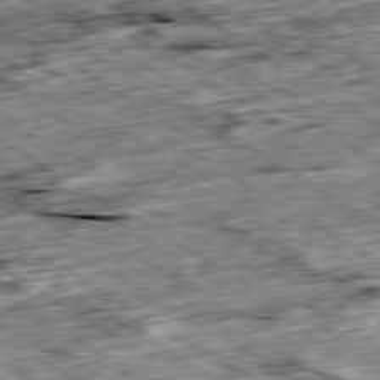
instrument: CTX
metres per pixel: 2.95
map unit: Ap
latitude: -80.0661
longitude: -88.9325
